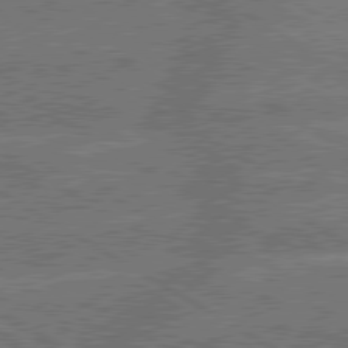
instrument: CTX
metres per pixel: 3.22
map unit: lApd
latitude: 79.8773
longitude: -163.1026
